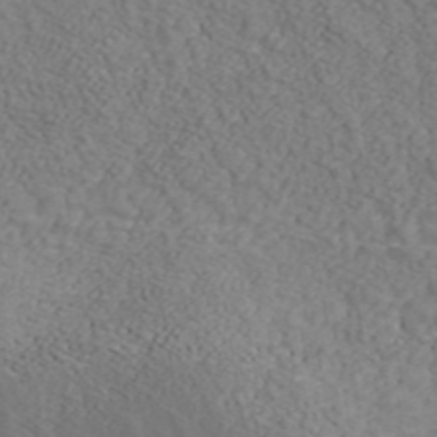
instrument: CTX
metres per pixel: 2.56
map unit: ANa
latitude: 43.8772
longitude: 25.7289
